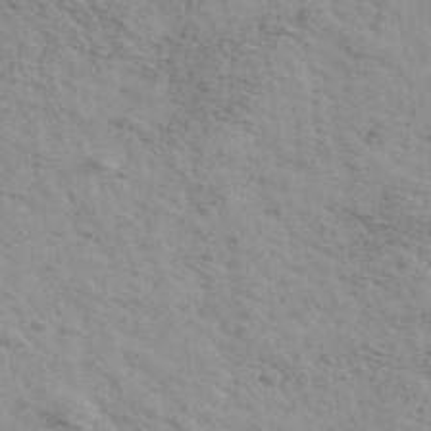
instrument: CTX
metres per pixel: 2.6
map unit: Ave
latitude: 41.5749
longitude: -109.3670
